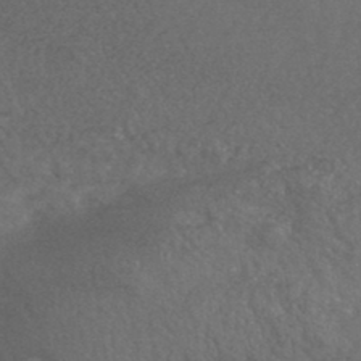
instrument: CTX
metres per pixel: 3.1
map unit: HNhu
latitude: -45.6155
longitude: 93.1242
